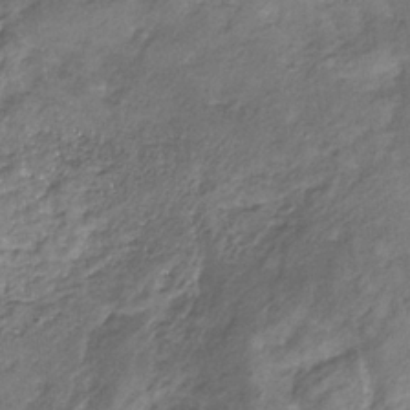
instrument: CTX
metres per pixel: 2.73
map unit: eHb
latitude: -31.1242
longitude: 68.8785
